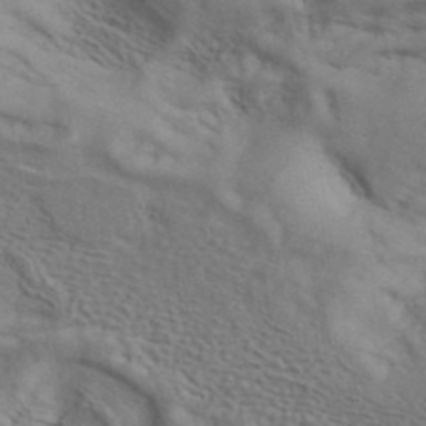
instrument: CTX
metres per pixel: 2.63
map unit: ANa
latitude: 42.5546
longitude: 55.8045
